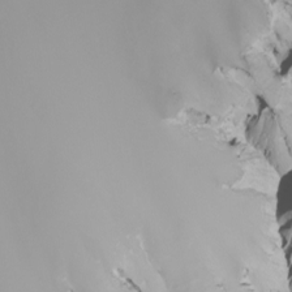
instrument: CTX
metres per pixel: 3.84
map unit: Nhu
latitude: -8.4629
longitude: -93.6316
